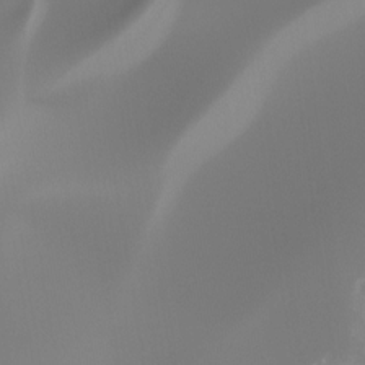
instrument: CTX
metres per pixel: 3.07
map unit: Nhu
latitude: -8.5574
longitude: -52.1389
